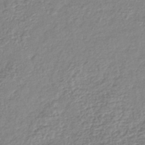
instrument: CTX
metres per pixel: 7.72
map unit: lHb
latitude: -41.2943
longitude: 61.7667
